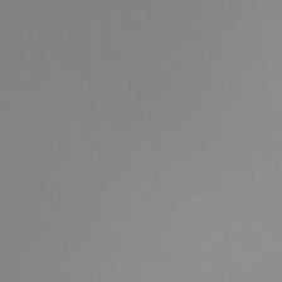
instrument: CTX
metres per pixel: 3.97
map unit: Nhu
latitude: 0.3089
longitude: -79.3482
